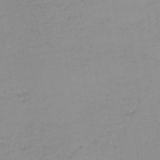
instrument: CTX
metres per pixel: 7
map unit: HNb
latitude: -44.6330
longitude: -43.9717
